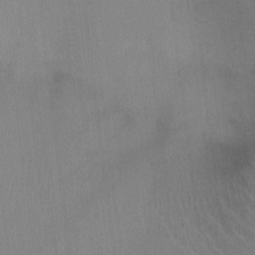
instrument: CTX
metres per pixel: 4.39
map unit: Ht
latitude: -4.4629
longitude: -17.4237
